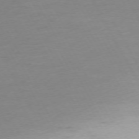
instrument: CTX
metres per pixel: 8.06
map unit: Ap
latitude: -74.3873
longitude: -69.8395
